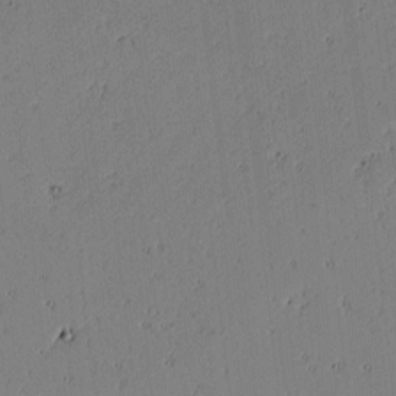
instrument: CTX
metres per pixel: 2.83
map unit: lAvf
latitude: -1.4455
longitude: -106.1956
